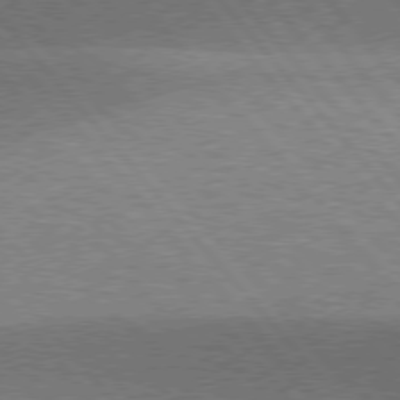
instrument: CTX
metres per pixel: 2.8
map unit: lApd
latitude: 76.4223
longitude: -61.7260
